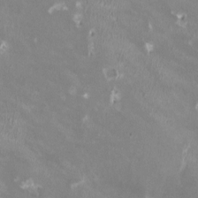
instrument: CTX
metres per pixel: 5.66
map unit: HNhu
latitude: -0.0283
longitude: -3.1781
